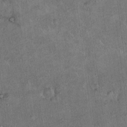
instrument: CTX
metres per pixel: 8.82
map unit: Hto
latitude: 18.9136
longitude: -60.5168
